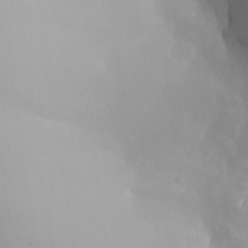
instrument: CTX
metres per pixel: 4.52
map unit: Aa
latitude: 24.2144
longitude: -127.1214
